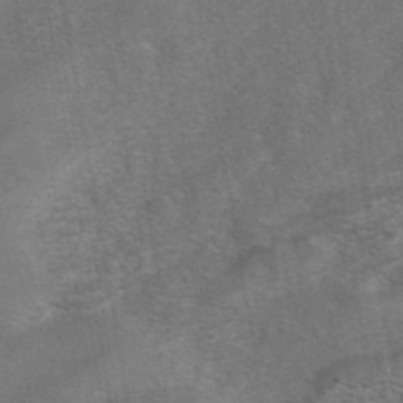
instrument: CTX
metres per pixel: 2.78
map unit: eAb
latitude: 42.1200
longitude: 104.2739
